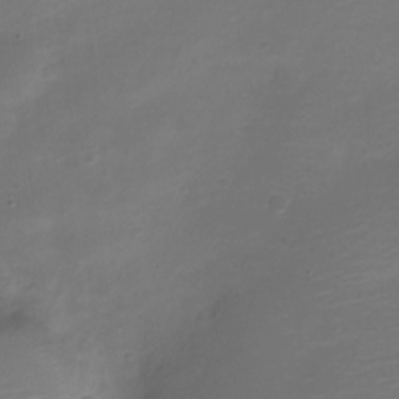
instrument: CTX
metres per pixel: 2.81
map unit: Nve
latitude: -21.2187
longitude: 104.8786
